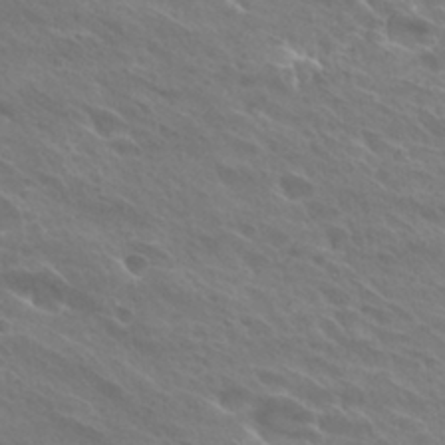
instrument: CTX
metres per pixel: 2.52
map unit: Hto
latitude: 28.0444
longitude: -40.0822
